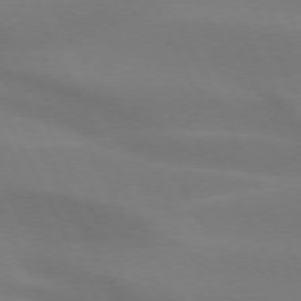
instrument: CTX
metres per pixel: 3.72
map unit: lApd
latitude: 73.3671
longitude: -48.5546
